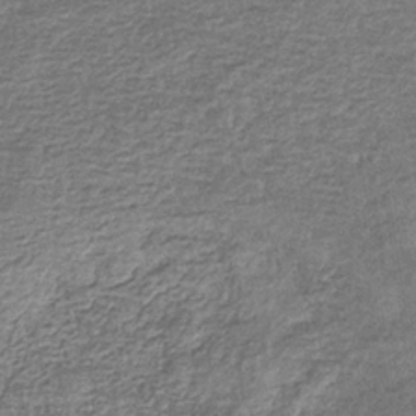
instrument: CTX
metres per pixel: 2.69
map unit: eHb
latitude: -34.5574
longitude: 77.7100
